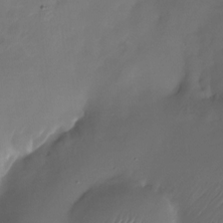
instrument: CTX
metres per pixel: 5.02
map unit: Nhu
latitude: -21.9745
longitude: -72.1956
